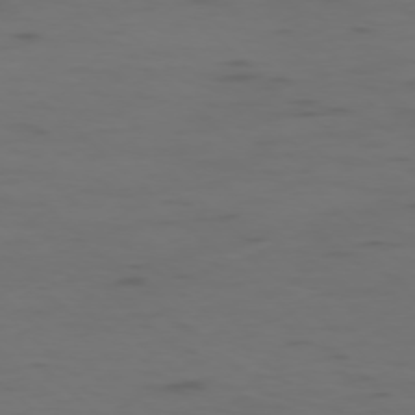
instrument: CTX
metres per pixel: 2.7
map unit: Ap
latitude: -76.7841
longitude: -67.7449
